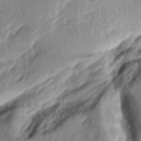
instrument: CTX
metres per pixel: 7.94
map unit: lAa
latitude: -6.3495
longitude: -124.1200
